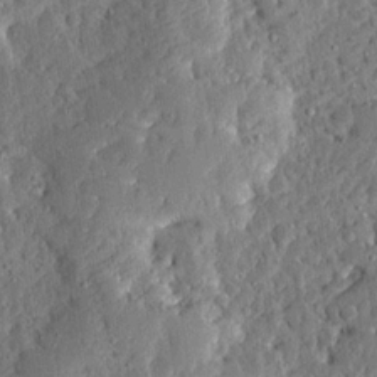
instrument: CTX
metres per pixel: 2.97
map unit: Ave
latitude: 13.4804
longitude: -137.2159
